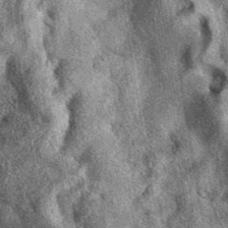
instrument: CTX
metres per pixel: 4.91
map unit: eAb
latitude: 39.2159
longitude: 109.0864
